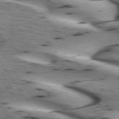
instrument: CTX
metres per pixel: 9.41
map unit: lApd
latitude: 73.0270
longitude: -53.7828
